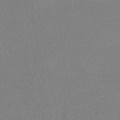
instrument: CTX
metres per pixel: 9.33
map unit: HNhu
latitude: -44.4629
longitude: 95.0486
